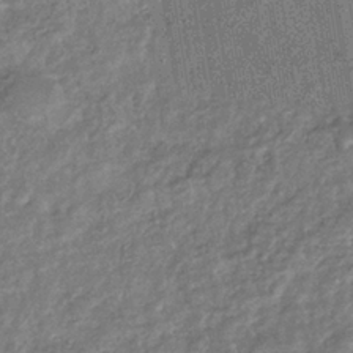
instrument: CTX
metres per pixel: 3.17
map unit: eHb
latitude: -34.9731
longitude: 80.5952
